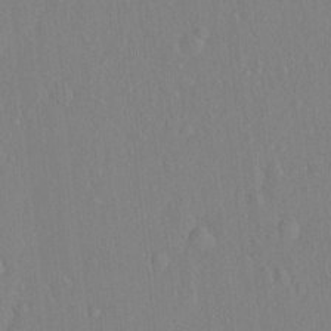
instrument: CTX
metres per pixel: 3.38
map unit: Hto
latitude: -7.4643
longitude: -38.3467
